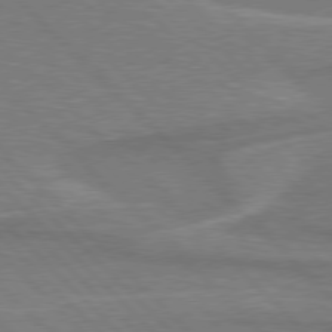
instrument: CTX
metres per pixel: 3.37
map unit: Hpe
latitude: 77.4426
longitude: -151.3481
